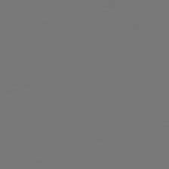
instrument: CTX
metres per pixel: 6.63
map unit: Hpe
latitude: 76.0822
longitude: -139.8772
